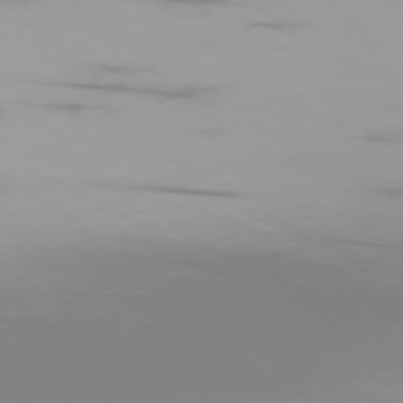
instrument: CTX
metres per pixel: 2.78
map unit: Ap
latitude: -77.1998
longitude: -72.9703
